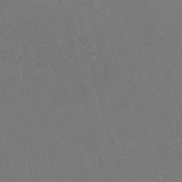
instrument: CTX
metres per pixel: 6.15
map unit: eHh
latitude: -54.8597
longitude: -89.2915
